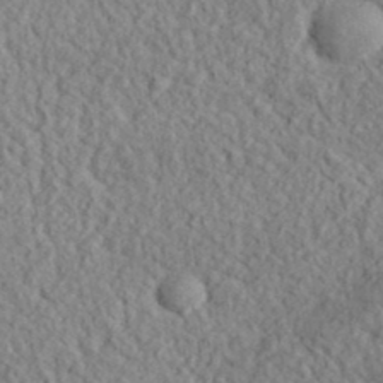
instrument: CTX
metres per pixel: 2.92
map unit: lHvf
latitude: 38.4223
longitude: -90.1200
